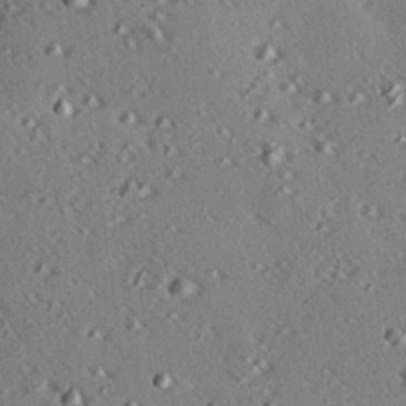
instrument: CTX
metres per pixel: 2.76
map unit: eHh
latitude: 22.4223
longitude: -90.1011
